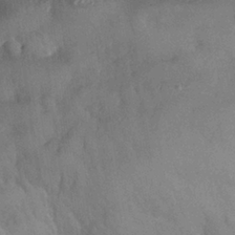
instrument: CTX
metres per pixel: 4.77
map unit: Nhe
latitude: -36.6896
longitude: -177.1214
